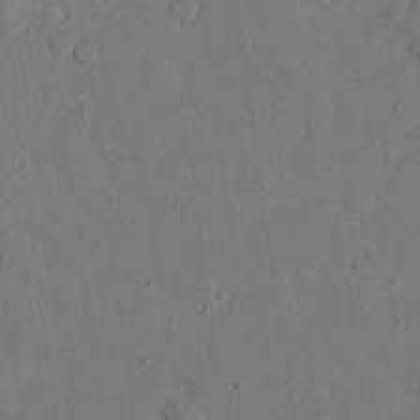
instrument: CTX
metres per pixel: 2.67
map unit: eHh
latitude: 26.6113
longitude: -76.6679
